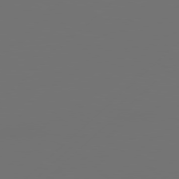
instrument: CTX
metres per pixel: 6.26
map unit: Hpe
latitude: 78.1200
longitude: 173.1998
